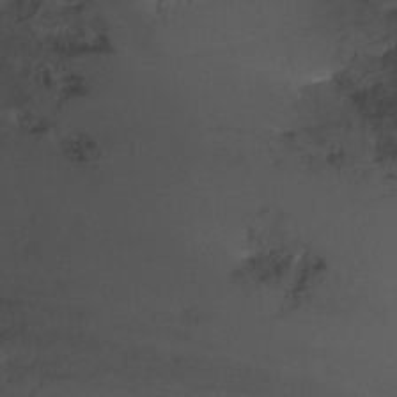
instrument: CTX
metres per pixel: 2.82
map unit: Ht
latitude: 0.6112
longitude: -35.5371
